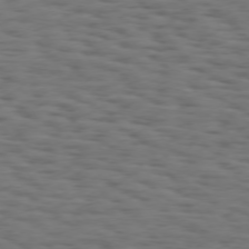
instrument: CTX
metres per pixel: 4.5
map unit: Hpe
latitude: 74.4790
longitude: -133.5938
